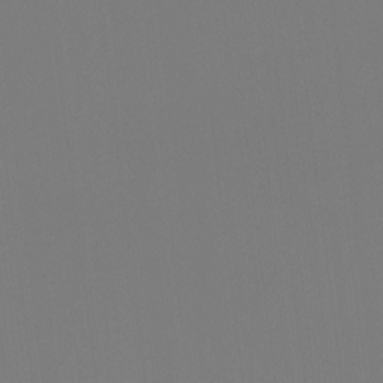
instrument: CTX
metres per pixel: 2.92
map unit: Htu
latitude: -12.9731
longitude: -70.2522
